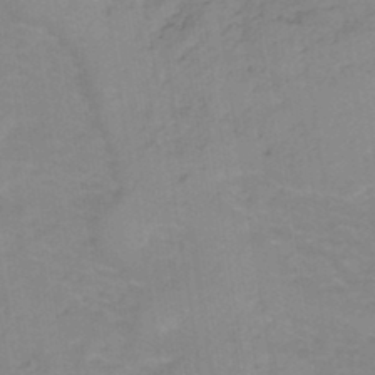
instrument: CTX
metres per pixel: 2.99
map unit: HNb
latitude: -45.4077
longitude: -45.5938
